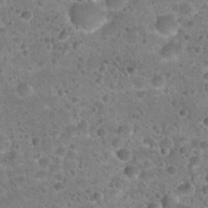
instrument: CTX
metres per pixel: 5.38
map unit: Hto
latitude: 22.2522
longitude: -49.5371
